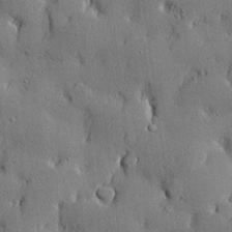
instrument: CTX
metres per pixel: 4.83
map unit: lHvf
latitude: 21.2159
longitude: 145.3699
